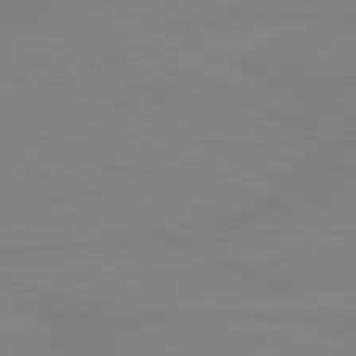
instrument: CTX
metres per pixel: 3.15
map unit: lApd
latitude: 81.0836
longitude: -176.9325
